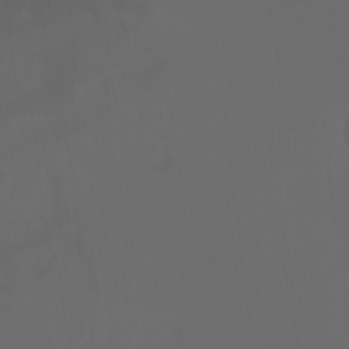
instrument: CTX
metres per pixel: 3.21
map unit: Ht
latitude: -3.6910
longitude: -60.4412
